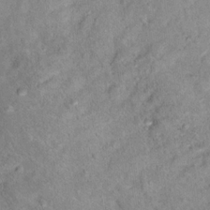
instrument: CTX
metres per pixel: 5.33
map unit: Hto
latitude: 14.3846
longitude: -33.9339
